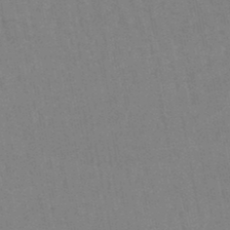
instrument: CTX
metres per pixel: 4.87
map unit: eHb
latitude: -46.8408
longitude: 78.5951
